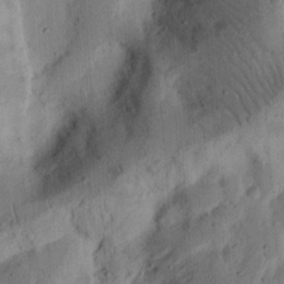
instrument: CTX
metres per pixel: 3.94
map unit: Ht
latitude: 14.4790
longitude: -74.4034
